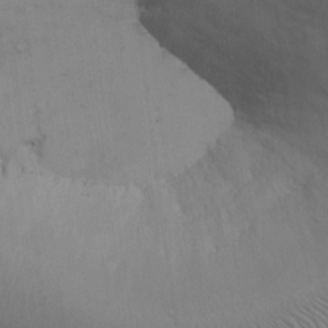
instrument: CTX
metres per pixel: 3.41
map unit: Hto
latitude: 12.3656
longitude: -56.7057
